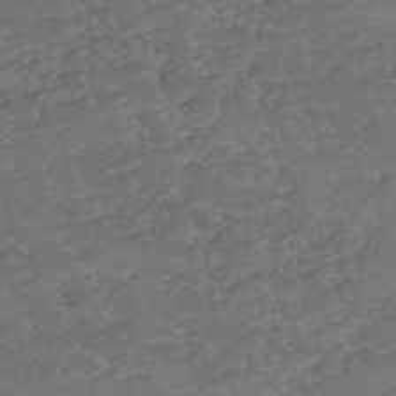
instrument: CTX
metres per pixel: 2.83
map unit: eHh
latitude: -54.3306
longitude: -90.2711
